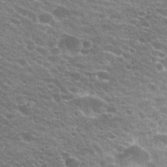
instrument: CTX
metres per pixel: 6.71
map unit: Hto
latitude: 23.4993
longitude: -35.6882
